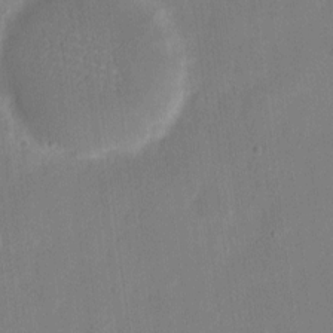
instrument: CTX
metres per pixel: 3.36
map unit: eHh
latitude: 9.3860
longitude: -68.2334
